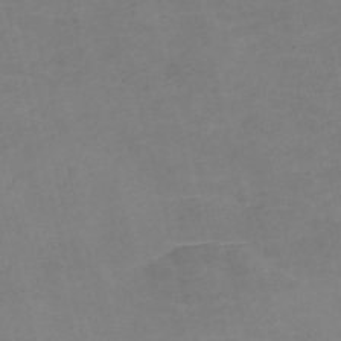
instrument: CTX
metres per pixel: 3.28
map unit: Nve
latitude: -57.0297
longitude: 52.8597
